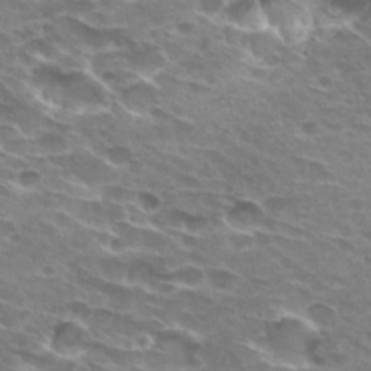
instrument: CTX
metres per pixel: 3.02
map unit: Hto
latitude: 29.2915
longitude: -42.5546
